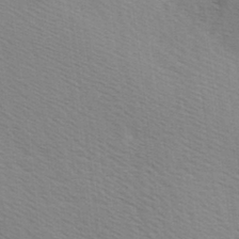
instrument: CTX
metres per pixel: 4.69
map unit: lAa
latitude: -8.1984
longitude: -124.3656
